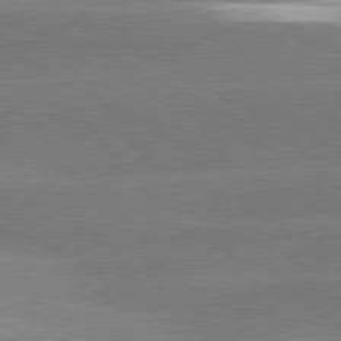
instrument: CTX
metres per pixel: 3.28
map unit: lApd
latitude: 81.0458
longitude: -150.7057
